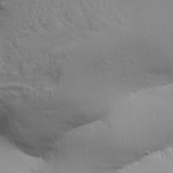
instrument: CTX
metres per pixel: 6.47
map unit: Aa
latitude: 29.3481
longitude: -134.3467
